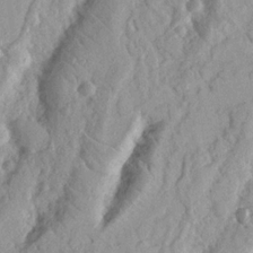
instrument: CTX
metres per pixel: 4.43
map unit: Nhu
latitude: 19.1214
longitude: -77.6505
